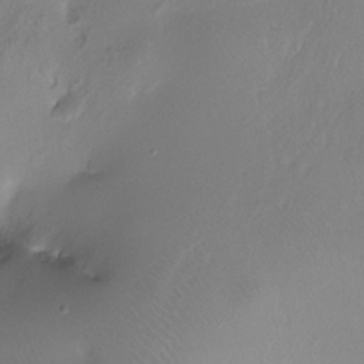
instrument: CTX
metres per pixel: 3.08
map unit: Ht
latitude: -12.5574
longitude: -45.0458
